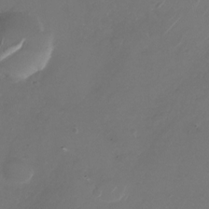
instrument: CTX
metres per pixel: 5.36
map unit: Nhu
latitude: -28.4251
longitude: -70.9891
